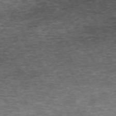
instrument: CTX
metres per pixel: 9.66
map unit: Hpe
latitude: -70.4062
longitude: 13.0864
